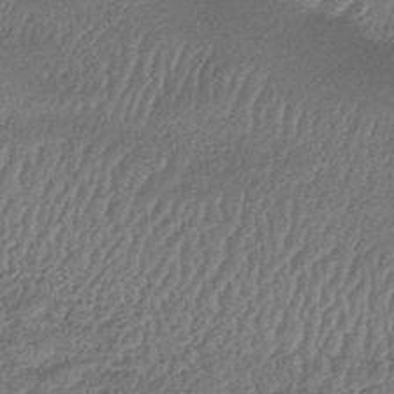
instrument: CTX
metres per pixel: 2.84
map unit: lHb
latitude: -42.4251
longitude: 80.9920
